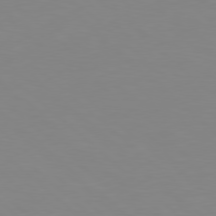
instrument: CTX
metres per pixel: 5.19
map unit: Hpe
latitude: 78.2523
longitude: -165.2915
